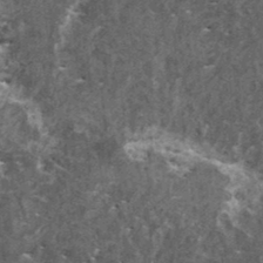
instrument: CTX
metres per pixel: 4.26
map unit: HNhu
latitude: 1.3670
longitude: 5.0486
